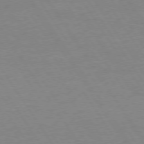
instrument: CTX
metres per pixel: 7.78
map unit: Hpe
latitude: 74.0444
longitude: -140.2333
